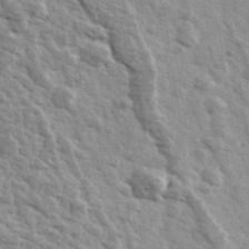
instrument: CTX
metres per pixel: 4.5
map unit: Ave
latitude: 39.5560
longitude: -109.8772
